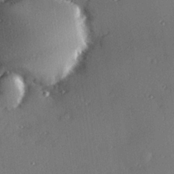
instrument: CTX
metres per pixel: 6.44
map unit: Hve
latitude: 26.9136
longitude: -90.9892
